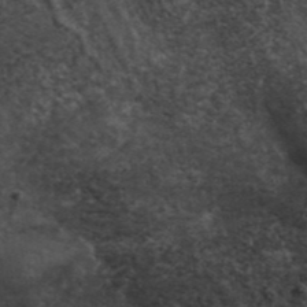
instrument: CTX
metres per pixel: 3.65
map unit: ANa
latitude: 39.4048
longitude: 29.9367
